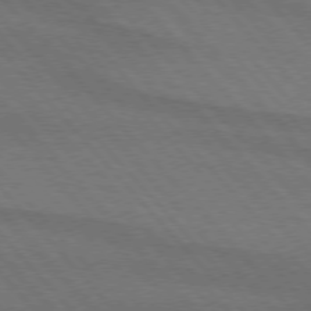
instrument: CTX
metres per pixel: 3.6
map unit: lApd
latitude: 75.2348
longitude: -81.4426
